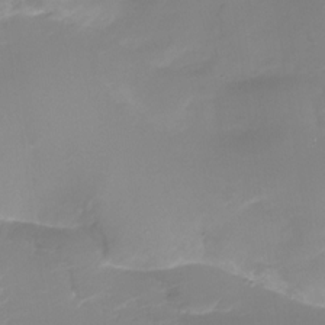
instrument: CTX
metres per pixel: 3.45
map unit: Nhu
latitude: -29.8611
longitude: -71.7261
